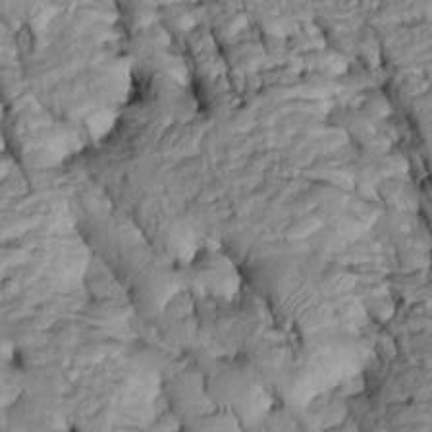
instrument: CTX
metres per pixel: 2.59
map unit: Htu
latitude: -6.1983
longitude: 154.4062
